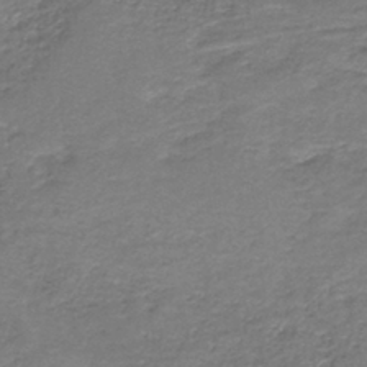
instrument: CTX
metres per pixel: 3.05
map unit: HNb
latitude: -37.5777
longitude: 51.1053
